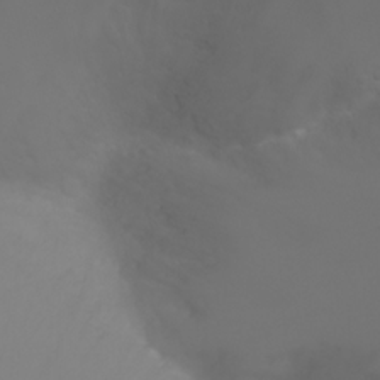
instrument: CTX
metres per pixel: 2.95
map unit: Nhu
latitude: -7.8611
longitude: -73.7072
